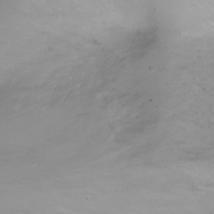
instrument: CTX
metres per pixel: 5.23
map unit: Ht
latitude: -7.3320
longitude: -20.3090
